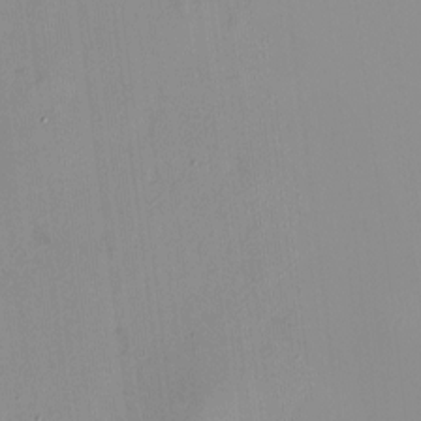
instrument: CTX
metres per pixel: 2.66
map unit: HNhu
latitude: -0.5763
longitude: -6.4412
